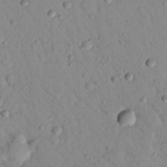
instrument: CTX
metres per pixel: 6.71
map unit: Nhu
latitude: 23.1592
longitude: -75.7828
